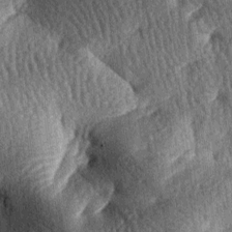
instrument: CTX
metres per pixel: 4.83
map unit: lAa
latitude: -7.7855
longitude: -127.7639
